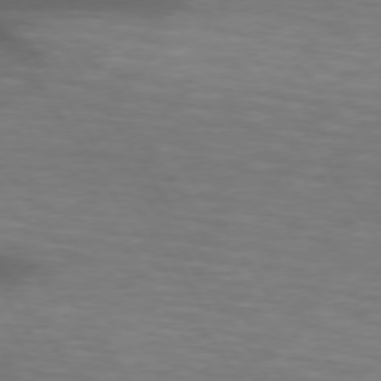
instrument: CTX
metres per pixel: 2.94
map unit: lApd
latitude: 74.1767
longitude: -52.1767
